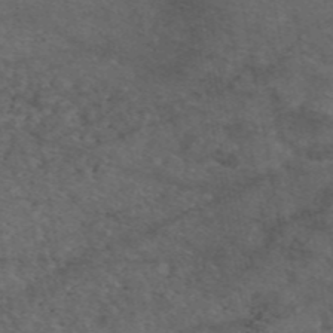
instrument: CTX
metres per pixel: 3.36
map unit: eAb
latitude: 46.8380
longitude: 112.3306
